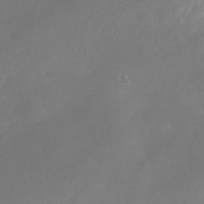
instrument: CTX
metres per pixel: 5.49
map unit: Nhu
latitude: -25.5966
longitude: -70.8947
